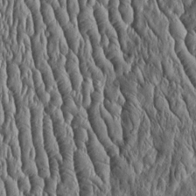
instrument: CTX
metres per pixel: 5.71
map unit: Htu
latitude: -4.5007
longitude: 157.2376
